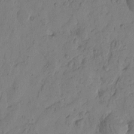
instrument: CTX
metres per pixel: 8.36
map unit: Htu
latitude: -1.5777
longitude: -176.6301
